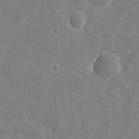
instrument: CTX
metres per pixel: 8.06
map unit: eHh
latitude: 9.8206
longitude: -69.7072
